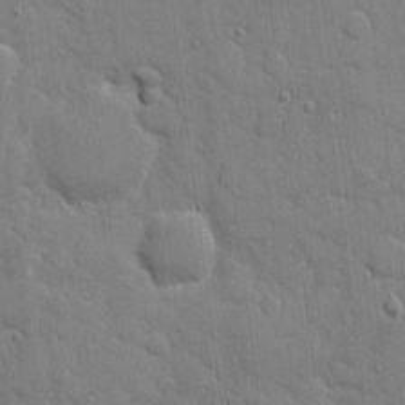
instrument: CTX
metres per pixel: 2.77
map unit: eHh
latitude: 8.2334
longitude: -67.5938
